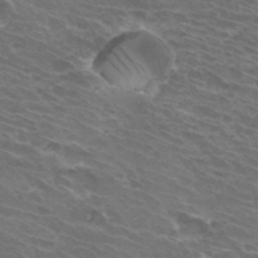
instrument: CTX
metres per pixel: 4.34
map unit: Hto
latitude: 32.2711
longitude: -43.7639
